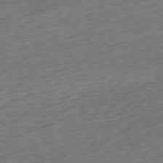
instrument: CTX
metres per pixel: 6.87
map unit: Ap
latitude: -77.8611
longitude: -72.0633
